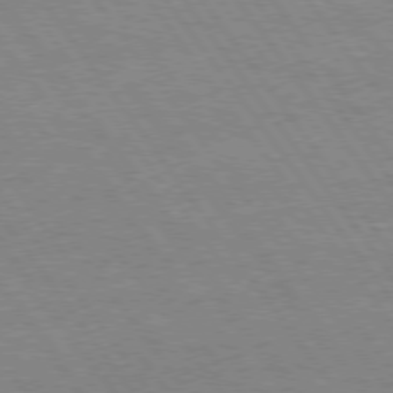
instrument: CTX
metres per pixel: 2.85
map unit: Hpe
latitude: 75.2915
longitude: -142.5546
